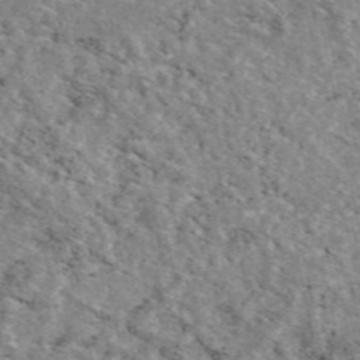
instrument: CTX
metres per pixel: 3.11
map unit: eAb
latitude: 49.6316
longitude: 111.6532
